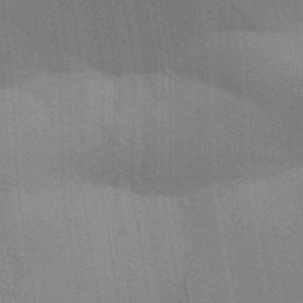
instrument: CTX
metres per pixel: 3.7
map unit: Aa
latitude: 32.5924
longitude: -143.2915
